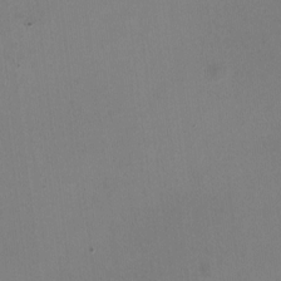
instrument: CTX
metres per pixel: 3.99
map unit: HNhu
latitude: -1.3888
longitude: -1.6316
